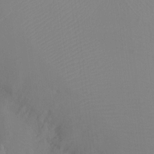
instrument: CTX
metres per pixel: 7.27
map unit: Ht
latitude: -9.1809
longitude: -38.1200
